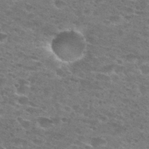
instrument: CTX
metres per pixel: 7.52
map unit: Hto
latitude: 27.9906
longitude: -47.1592
